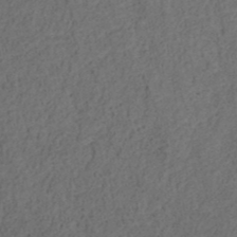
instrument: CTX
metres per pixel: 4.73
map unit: ANa
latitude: 39.4237
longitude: 21.6155
